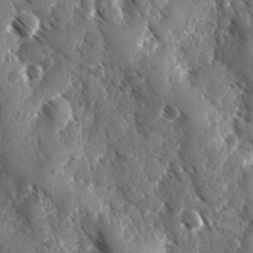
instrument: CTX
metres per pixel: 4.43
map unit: Ave
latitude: -10.4251
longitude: -118.9702
